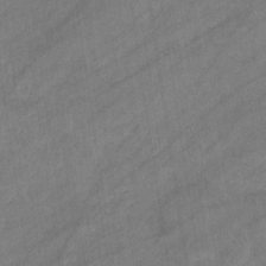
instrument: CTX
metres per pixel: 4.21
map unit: eHb
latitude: -33.1431
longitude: 71.5588
